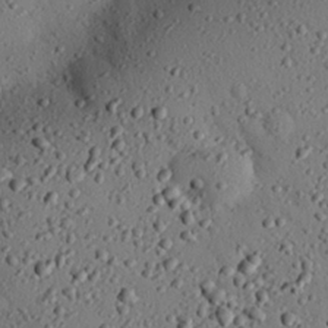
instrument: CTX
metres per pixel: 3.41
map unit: eHh
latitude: 25.8961
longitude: -77.3292
